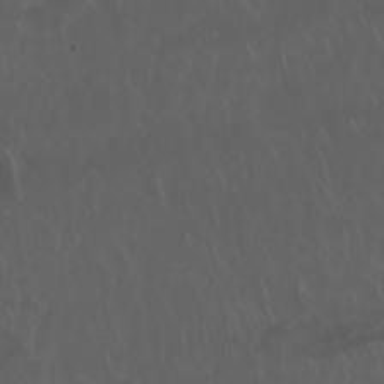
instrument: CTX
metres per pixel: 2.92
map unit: Nhu
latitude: 29.8583
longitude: -58.9514
